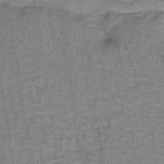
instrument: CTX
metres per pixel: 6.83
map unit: lHb
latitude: -41.0864
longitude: 57.3698
